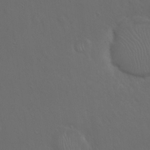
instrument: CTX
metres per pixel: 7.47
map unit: Hto
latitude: 19.3859
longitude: -56.6301
